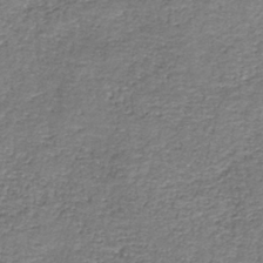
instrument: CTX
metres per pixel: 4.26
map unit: HNb
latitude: -36.9352
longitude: 51.2376
